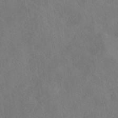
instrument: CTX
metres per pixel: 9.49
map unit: HNhu
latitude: -39.6722
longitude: 107.2565
